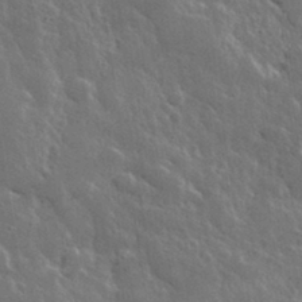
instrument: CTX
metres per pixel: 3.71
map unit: lHvf
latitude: 33.6316
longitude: -86.8569
